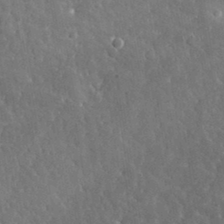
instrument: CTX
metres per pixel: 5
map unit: lHvf
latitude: 34.0255
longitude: -86.3656
